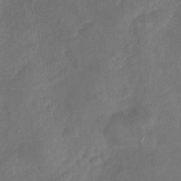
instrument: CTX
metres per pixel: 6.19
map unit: Nhu
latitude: -30.3117
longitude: -62.9703
